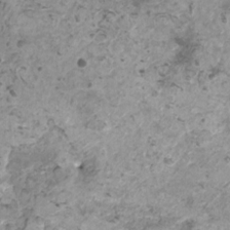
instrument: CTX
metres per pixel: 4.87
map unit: HNhu
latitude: 0.4034
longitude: 3.3320
